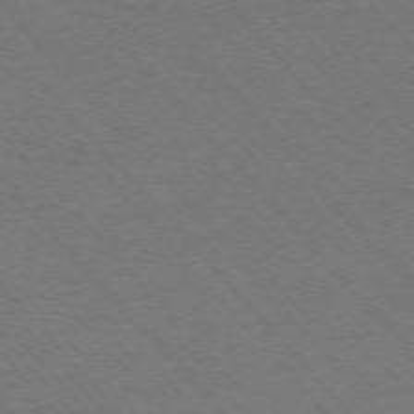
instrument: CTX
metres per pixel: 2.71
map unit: Ap
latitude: -76.5574
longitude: -95.5938
